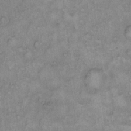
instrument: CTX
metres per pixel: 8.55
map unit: Hto
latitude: 10.7057
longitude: -60.2900
